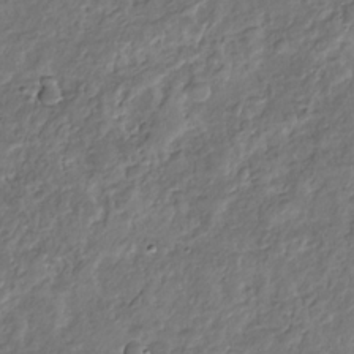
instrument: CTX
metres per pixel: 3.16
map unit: Nhu
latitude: -30.9919
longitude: -60.9513
